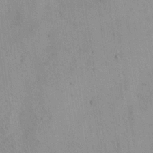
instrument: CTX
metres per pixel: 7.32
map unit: Aa
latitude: 22.3845
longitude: -141.8394
